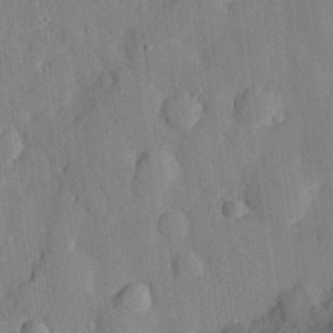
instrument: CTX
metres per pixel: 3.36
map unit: eHh
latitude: 28.3845
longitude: -76.8569
